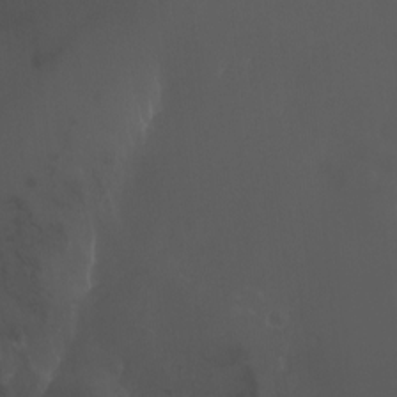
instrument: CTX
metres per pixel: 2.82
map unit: Htu
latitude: -6.6140
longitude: -68.0822
